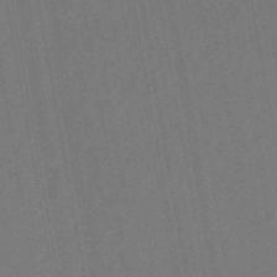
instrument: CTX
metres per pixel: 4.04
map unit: HNhu
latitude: -46.3873
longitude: 93.1620
